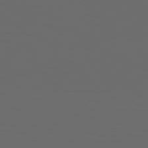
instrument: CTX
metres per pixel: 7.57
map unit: Hpe
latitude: 73.8017
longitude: -127.4049
